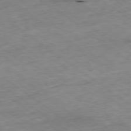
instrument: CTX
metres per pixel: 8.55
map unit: Ap
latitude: -79.5021
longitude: -91.9717
